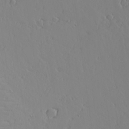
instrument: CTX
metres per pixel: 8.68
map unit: Aa
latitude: 17.4049
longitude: -125.0836
